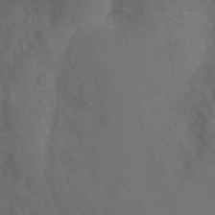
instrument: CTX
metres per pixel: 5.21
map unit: Ht
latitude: -2.2172
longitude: -26.8758
